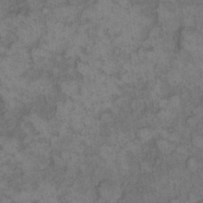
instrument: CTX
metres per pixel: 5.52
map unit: eHh
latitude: 12.7246
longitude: -64.0444
